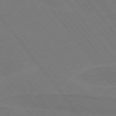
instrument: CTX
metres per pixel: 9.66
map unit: lApd
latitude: 75.1970
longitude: -67.9528
